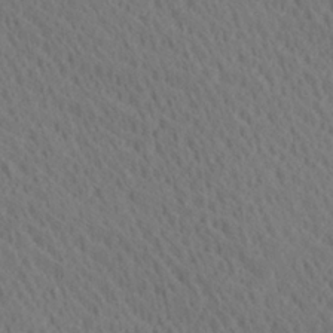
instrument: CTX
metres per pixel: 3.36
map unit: Ave
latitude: 20.5357
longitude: -139.4426
